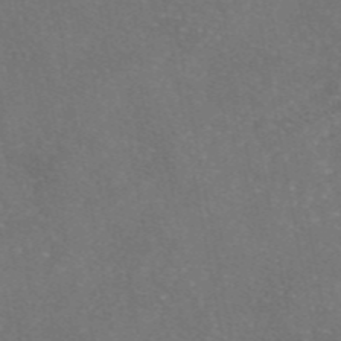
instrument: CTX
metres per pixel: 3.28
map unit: eAb
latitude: 46.6302
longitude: 108.0472
